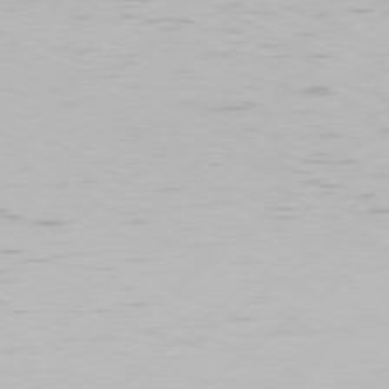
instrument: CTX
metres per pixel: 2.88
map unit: Hpe
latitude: 77.4993
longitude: -130.3657
